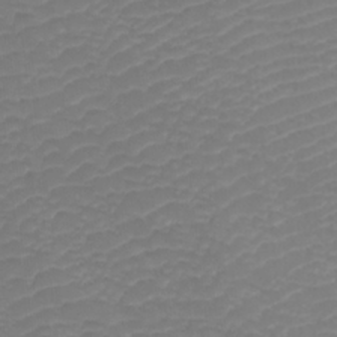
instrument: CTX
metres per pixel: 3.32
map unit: Htu
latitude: -10.8408
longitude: -74.6113
